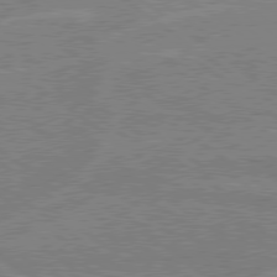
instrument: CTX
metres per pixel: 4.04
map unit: Hpe
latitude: 78.6113
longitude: -130.2523
